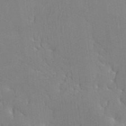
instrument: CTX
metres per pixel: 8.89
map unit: lHvf
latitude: -11.6533
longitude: -101.9528
